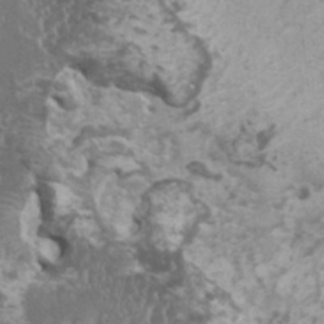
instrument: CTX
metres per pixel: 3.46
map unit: HNhu
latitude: -0.3685
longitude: 2.8785
